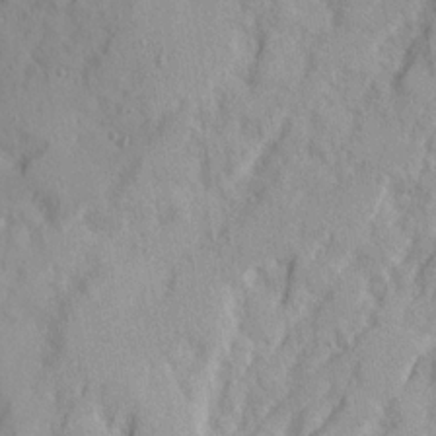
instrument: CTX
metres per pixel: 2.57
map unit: Ave
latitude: 21.8017
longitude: -130.8569
